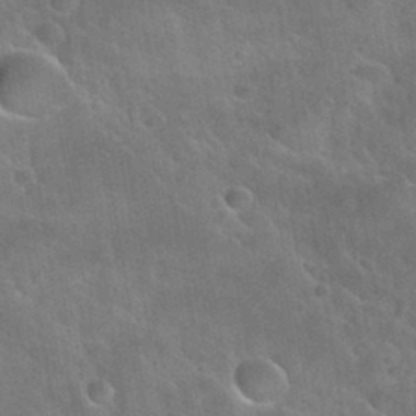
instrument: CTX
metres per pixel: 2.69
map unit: Nhu
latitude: 30.6113
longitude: -53.6883
